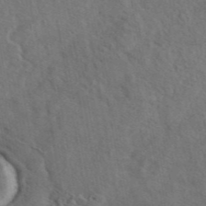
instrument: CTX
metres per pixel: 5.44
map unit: eAb
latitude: 43.4238
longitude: 110.7841
